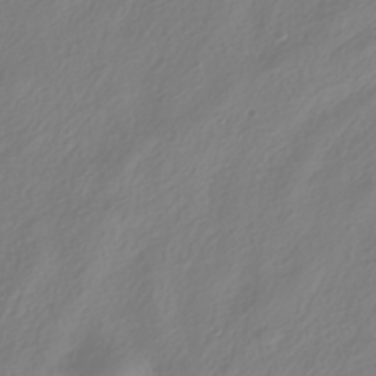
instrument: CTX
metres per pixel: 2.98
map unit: HNhu
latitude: -40.1228
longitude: 100.5006
